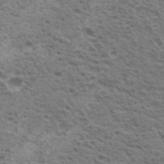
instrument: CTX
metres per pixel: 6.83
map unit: Hto
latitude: 20.3279
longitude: -31.6883
